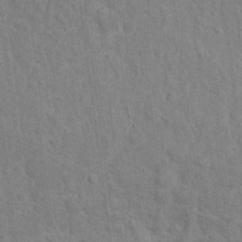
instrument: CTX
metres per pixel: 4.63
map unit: Hto
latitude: 14.0633
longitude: -38.1200
